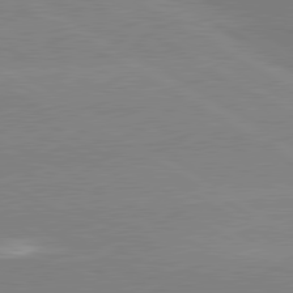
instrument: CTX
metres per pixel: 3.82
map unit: lApd
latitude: 80.6113
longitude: -152.0822
